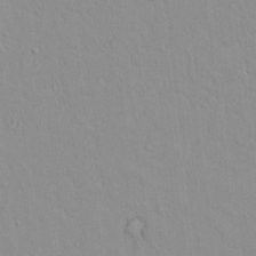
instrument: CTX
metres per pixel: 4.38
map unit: lAvf
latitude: 8.6680
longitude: 168.3873
